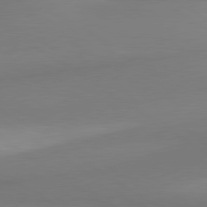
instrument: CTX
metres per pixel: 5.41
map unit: lApd
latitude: 80.1578
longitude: 175.8422
